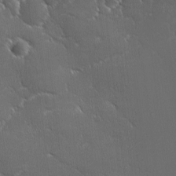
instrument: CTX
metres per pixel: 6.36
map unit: Ave
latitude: 1.6882
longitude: -113.6316
